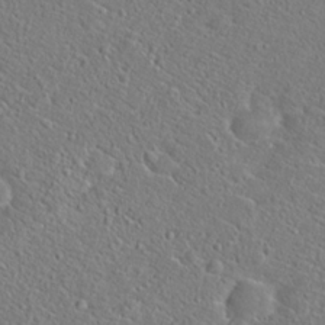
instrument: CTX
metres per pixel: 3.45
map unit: Hto
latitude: 20.3468
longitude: -44.9513
